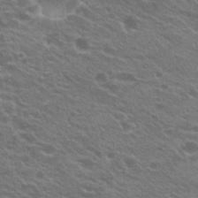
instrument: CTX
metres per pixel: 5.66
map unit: Hto
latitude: 23.1781
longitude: -37.5938
